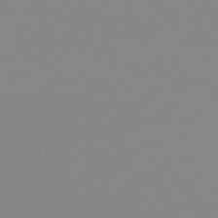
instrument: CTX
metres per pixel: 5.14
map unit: lHb
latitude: -45.3510
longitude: 65.7100
